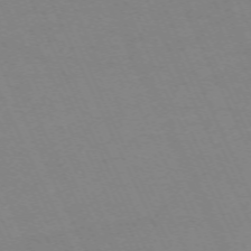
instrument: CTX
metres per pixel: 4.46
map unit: Hpe
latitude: -70.5574
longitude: 15.8990
